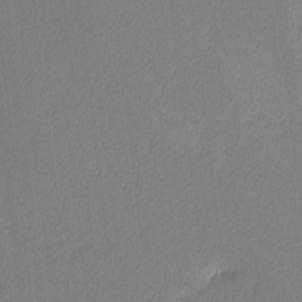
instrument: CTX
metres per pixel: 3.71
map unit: lHvf
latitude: -12.6519
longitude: -100.7057
